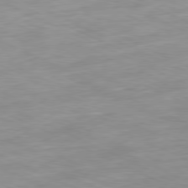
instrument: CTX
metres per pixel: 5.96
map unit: Ap
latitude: -80.1984
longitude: -66.9513
